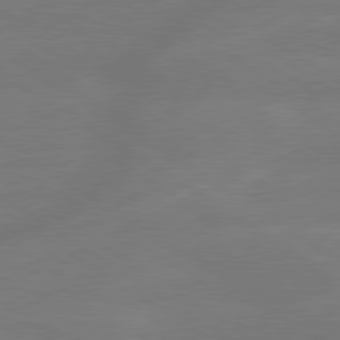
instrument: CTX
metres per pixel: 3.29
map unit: lApd
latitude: 79.4238
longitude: -143.1214
